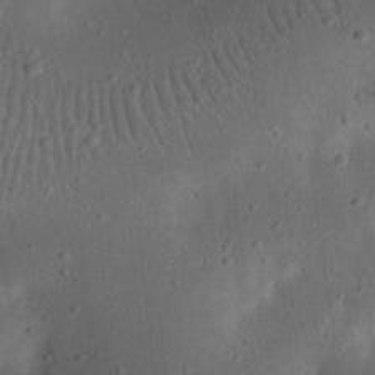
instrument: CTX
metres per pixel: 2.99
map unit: eHh
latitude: 23.0269
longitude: -70.0633
